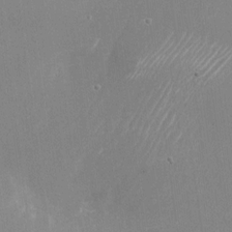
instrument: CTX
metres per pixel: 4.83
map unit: Nhu
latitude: -24.2928
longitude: -72.1011
